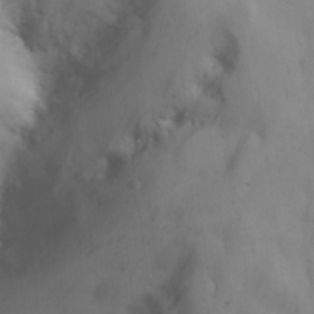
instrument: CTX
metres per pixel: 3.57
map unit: eHh
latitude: 26.2523
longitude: -64.9703
